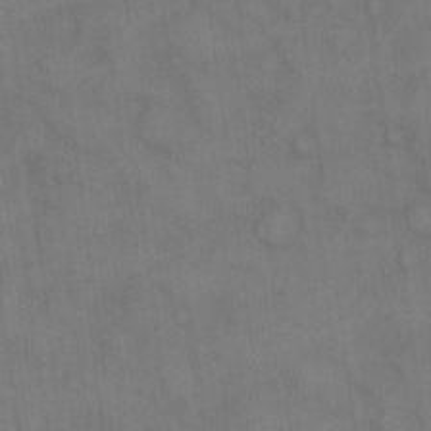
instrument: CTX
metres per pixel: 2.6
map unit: eHh
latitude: 14.5924
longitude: -62.6302
